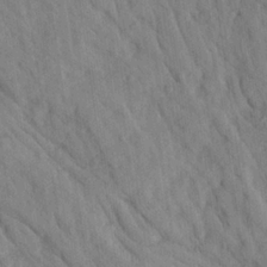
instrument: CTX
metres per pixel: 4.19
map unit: Ave
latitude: 23.3482
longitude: -134.4979
